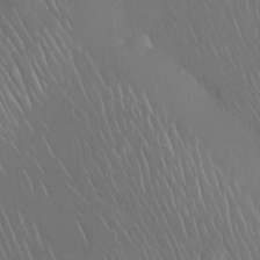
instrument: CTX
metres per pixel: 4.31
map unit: Nhu
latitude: 28.2711
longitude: -66.9891
